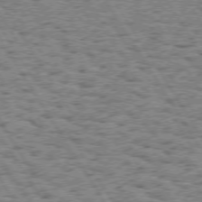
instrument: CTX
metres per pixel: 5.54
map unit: Hpe
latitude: 73.8206
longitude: -133.4238
